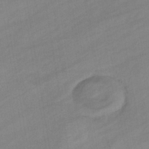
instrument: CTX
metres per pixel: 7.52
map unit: eHb
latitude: -38.9731
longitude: 81.6344
